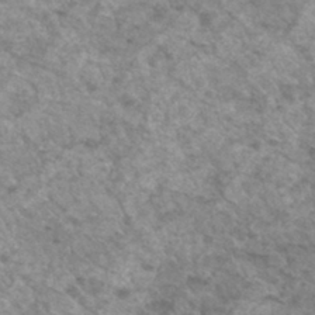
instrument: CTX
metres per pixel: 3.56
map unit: Hto
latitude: 33.4615
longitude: -49.2726
